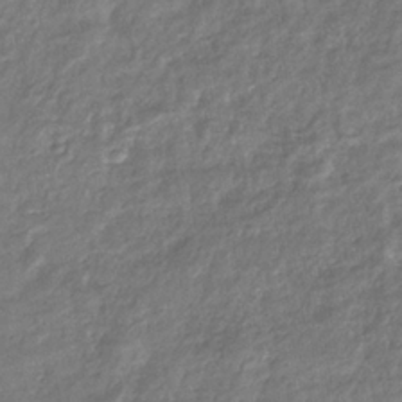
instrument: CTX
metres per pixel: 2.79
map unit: eHb
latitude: -34.2928
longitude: 79.8611
